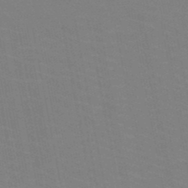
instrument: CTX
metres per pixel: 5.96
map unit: HNb
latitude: -49.3510
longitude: -49.3860
